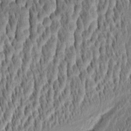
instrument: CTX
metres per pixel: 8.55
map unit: Aa
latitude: 8.8569
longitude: -132.7624
